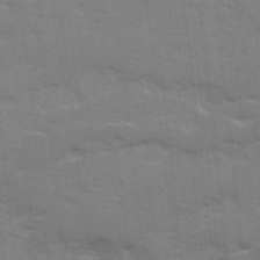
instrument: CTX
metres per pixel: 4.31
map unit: Ave
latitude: 12.7435
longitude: -102.4790
